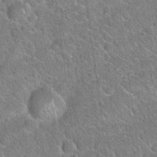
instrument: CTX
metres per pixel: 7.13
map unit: Hto
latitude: 20.7058
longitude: -50.9135
